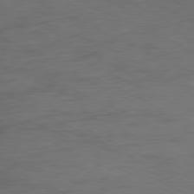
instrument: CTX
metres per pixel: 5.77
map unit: Ap
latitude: -77.4076
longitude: -74.0633
